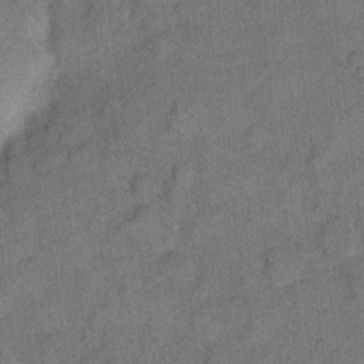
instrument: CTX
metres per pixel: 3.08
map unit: eHh
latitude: 9.8961
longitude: -63.8773
